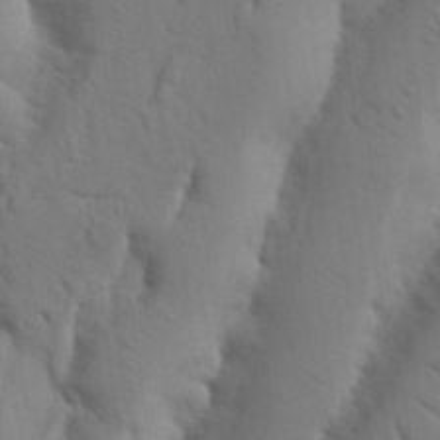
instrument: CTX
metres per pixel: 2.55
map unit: Nhu
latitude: 19.5560
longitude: -76.3656
